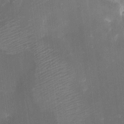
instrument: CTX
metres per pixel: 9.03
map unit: eHh
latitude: 4.1200
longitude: -69.4238
